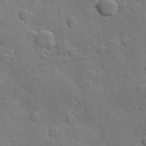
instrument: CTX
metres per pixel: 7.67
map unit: Hve
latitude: 23.9150
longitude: 148.6330
